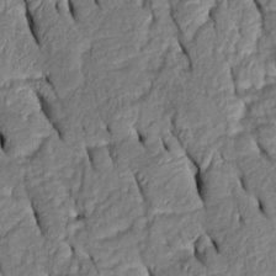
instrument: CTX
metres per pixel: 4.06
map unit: Htu
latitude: 0.7624
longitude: 149.4644
